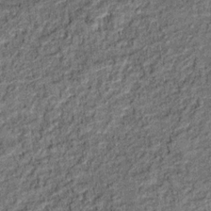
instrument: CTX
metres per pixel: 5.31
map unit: Ht
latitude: 11.6505
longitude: -37.7260
